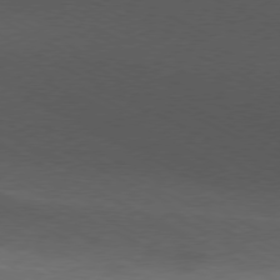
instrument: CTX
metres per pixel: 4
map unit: Ap
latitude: -77.5966
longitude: -75.3104
